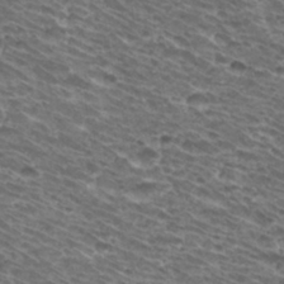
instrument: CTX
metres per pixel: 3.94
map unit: Hto
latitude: 33.3671
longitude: -40.8191
